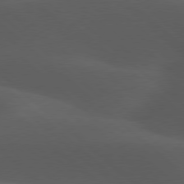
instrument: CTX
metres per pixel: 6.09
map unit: lApd
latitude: 77.8583
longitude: -54.5735
